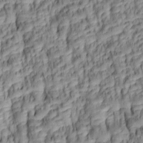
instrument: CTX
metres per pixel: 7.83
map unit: lAa
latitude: 6.1956
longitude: -115.7638
